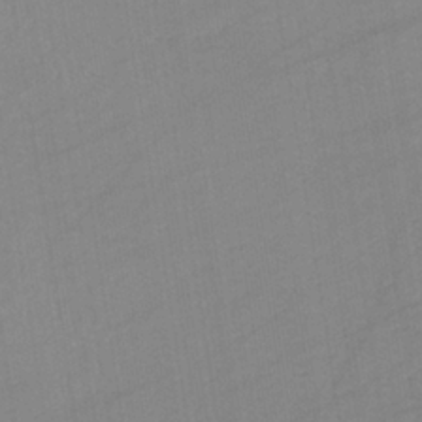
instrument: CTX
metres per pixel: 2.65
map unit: eHb
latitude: -34.7085
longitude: 72.9353
